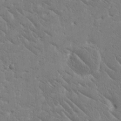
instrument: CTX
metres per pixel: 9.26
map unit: Htu
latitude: -1.6911
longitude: 176.4440
